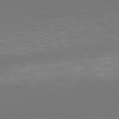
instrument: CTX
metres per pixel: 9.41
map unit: Hpe
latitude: 77.1592
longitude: -169.4805
